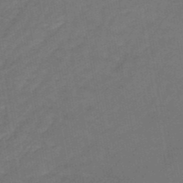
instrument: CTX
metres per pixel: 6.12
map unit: eHb
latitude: -39.7478
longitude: 82.8597
